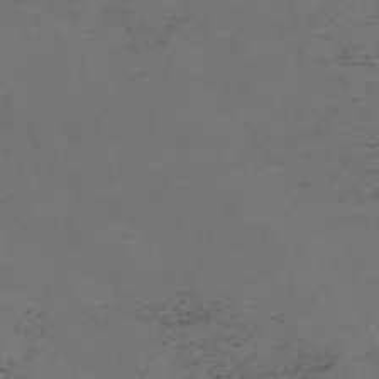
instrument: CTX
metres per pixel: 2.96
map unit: Nve
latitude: -57.8800
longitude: 53.0675
